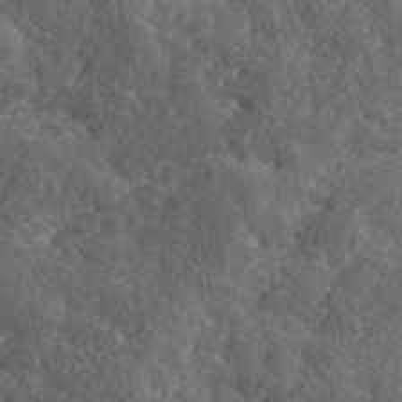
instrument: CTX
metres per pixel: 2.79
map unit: lHvf
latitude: 41.2536
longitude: -87.9906
